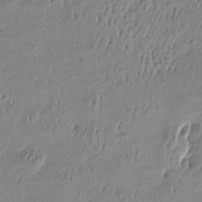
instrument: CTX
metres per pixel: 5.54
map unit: Htu
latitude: -5.9745
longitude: 176.5385
